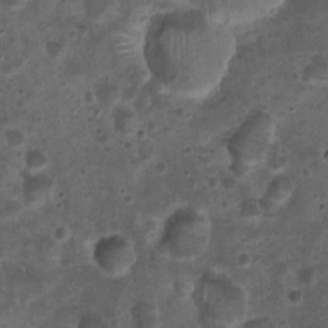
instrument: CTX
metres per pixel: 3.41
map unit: Nhu
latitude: 3.0269
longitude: -14.6302
